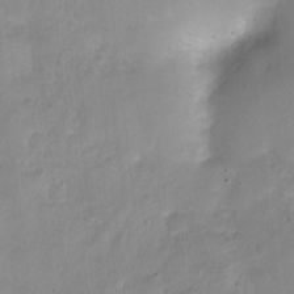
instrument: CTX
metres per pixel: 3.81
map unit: Ht
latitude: -5.6910
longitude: -20.9892
